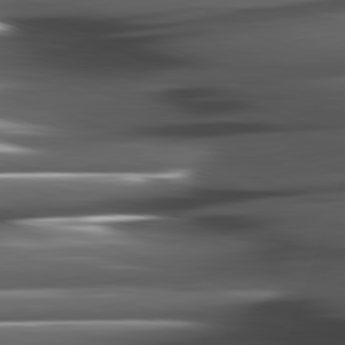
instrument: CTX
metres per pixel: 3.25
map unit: lApd
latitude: 82.0822
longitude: -144.9136
